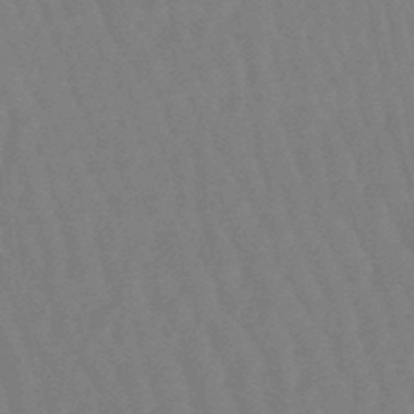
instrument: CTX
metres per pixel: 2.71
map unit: eHb
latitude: -46.8408
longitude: 80.1606
